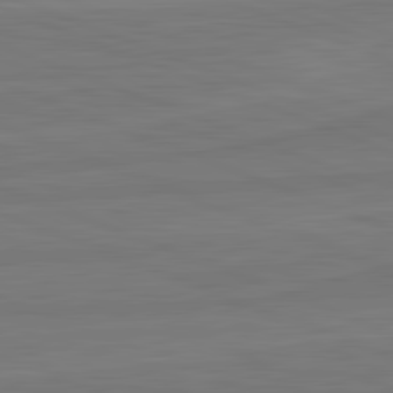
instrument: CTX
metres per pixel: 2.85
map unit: lApd
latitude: 82.1388
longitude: -174.8758
